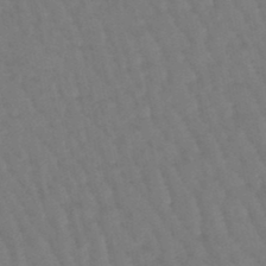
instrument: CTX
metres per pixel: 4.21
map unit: eHb
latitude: -46.7463
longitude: 80.6897
